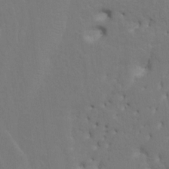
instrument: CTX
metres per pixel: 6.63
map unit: HNhu
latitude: 7.7639
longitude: -4.4034
